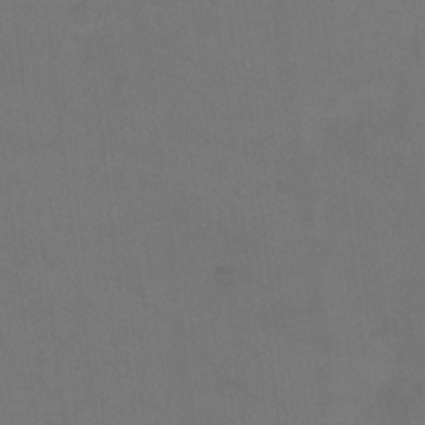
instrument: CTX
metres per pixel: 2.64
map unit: Hto
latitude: 0.0633
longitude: -33.6127
